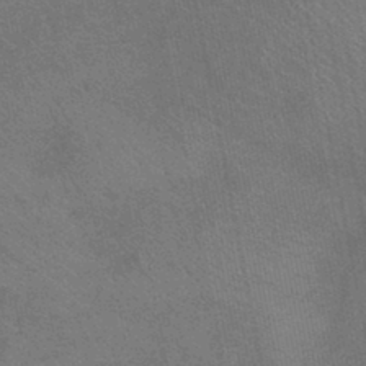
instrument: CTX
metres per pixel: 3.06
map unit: lHb
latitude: -43.7099
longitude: 75.0676
